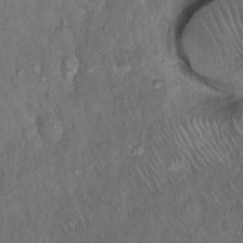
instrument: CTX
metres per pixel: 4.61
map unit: Hto
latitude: 15.8395
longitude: -57.0458
